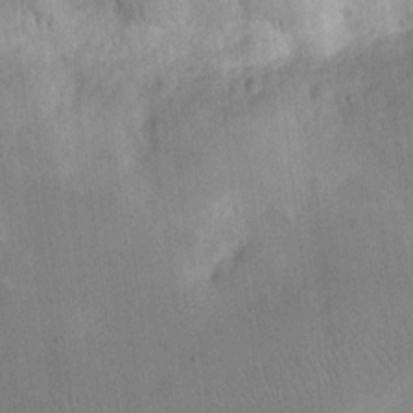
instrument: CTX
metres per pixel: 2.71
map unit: eHh
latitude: 20.3468
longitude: -69.8017
